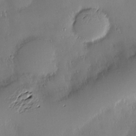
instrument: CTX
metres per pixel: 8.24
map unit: Nve
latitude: -9.2754
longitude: 173.3132
